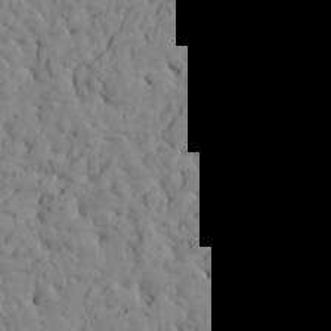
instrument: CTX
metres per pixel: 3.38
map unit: Htu
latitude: -2.4817
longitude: 178.9730
